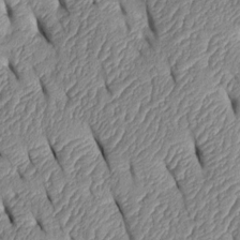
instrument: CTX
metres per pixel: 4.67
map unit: Htu
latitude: 1.7827
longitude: 149.1243
